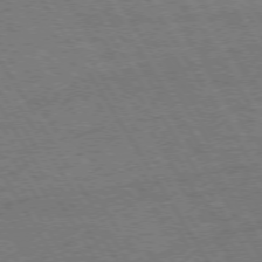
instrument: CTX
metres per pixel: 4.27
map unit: Hpe
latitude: 72.7813
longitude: -128.1389
